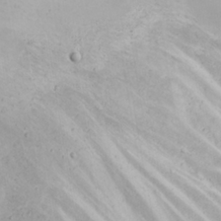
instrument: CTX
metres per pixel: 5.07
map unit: eHh
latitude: 23.1025
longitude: -60.9891
